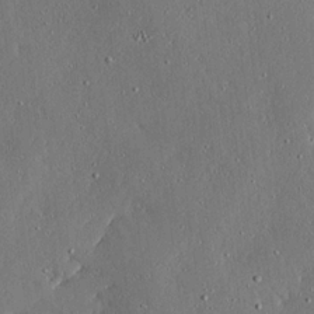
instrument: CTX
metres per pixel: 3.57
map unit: Ave
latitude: 17.2915
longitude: -139.5560
